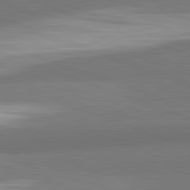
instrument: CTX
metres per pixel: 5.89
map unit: lApd
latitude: 82.2144
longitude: 148.9920
